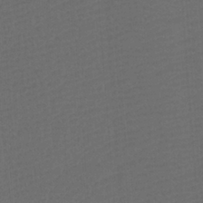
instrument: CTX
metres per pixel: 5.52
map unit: Htu
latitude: -11.3321
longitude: -72.0633
